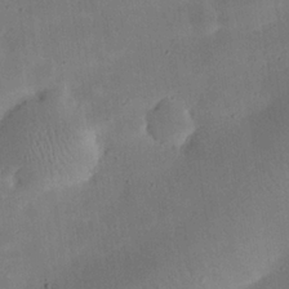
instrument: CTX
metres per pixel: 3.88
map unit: eHh
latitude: 25.2725
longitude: -67.8961
